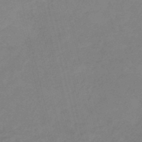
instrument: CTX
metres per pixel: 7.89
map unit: eHb
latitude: -46.5384
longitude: 86.5574
